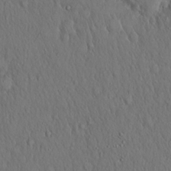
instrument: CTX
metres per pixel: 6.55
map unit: Hto
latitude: 15.8584
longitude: -59.9717
